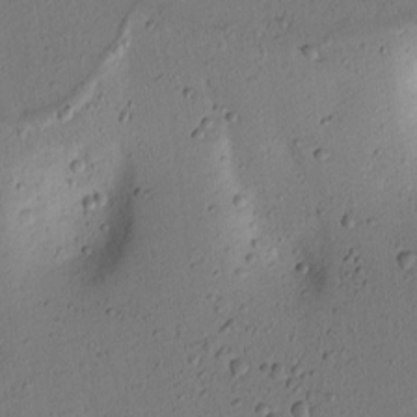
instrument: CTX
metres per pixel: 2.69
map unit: lAvf
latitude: 8.9514
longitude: 167.0297
